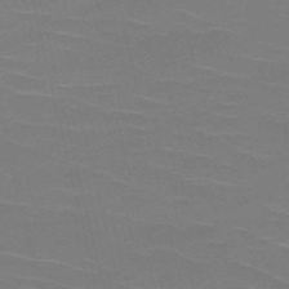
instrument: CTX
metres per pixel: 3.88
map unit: HNb
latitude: -50.4629
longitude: -41.9906
